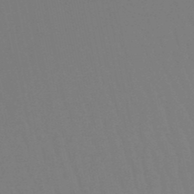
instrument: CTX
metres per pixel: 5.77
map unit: lHb
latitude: -49.7667
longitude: 69.7855
